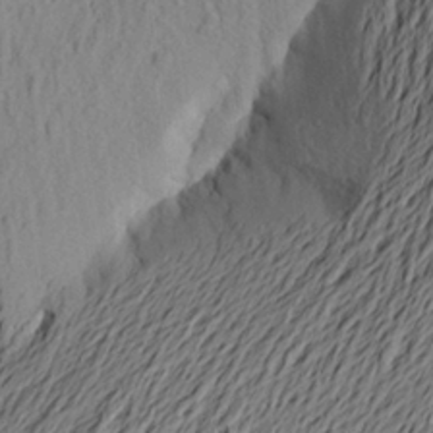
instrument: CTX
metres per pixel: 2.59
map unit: Aa
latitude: 23.7450
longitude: -149.5749
